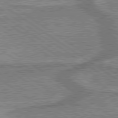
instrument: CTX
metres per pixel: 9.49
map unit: lApd
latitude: 79.6505
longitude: 175.3698
